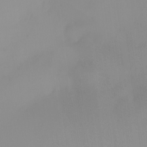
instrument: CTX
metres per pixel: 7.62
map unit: HNhu
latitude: 5.0647
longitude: 8.4440
